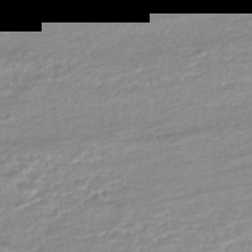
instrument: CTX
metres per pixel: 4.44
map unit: Nhe
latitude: -45.9367
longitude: 152.5573
